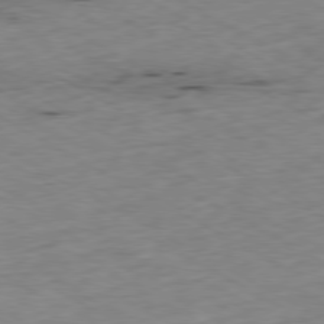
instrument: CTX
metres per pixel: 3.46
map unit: Ap
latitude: -79.1242
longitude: -68.9136
